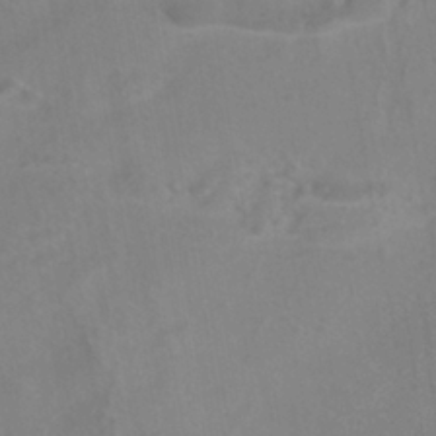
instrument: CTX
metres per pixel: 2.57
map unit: ANa
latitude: -37.7099
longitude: 95.3698
